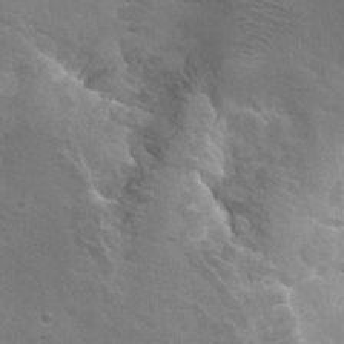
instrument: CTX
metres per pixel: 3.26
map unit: Hto
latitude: 28.6490
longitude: -40.4978
